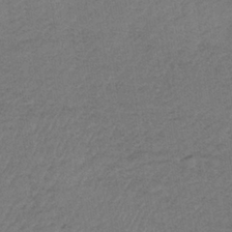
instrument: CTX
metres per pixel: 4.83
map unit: HNb
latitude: -34.1417
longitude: 62.2550
